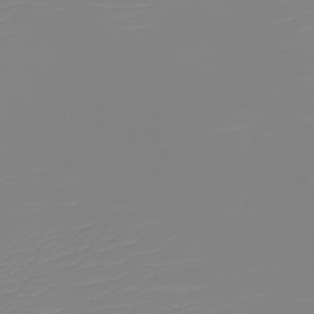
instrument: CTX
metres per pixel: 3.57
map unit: eHh
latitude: -5.6533
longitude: -85.0081
